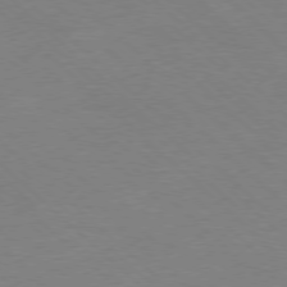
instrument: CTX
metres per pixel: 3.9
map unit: Ap
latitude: -78.3684
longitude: -86.8947
